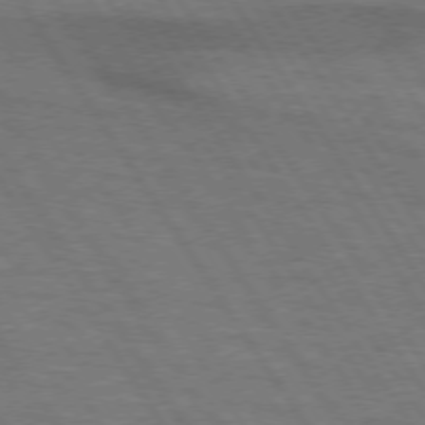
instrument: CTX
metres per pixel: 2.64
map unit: lApd
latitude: 73.8017
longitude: -63.1781
